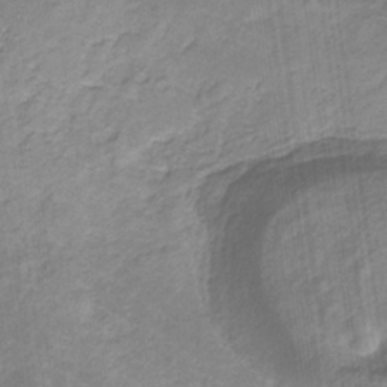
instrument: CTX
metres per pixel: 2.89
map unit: eHb
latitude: -32.0472
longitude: 67.5588
